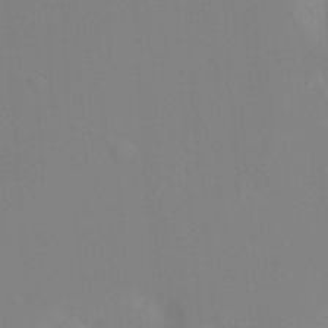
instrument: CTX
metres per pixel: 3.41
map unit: Nhu
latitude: -13.9556
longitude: -56.0444
